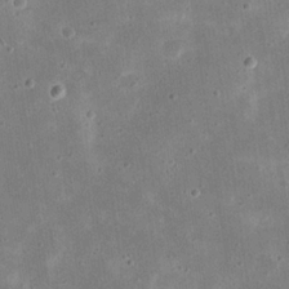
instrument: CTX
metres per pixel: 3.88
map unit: eHh
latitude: 21.6694
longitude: -67.8394
